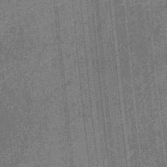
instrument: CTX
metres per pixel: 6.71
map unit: eHb
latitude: -32.0472
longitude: 73.5021
